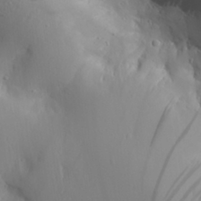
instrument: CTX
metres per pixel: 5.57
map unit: Aa
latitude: 30.1767
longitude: -132.3656
